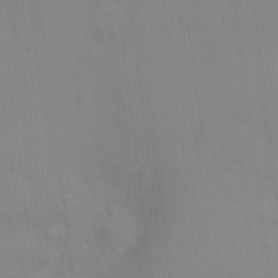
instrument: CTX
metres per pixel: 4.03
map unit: HNhu
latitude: 4.4979
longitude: 7.6344
